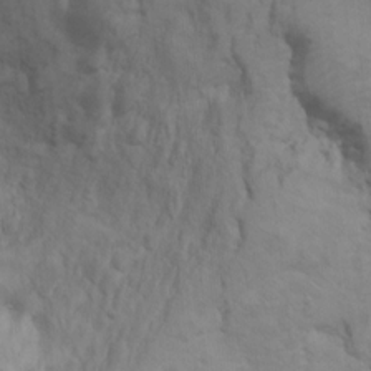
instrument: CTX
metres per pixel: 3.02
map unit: Ht
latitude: 10.4223
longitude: -32.5357
